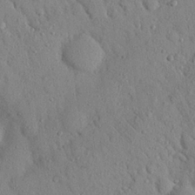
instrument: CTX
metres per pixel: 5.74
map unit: Nhu
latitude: 22.3278
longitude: -76.3278
